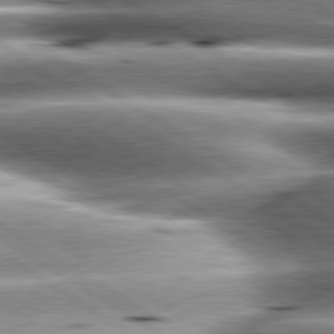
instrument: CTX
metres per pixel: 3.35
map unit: lApd
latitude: 80.3467
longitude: -142.1578
